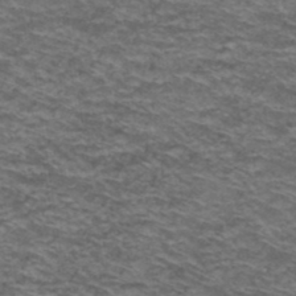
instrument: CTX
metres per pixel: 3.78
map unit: Hto
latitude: 38.3845
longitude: -41.9528
